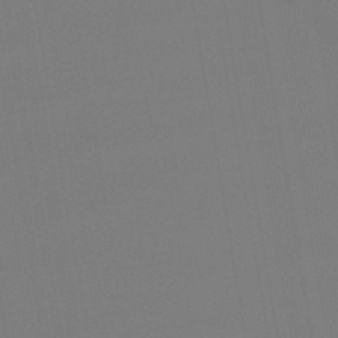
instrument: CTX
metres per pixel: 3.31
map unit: lHb
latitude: -46.7463
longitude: 70.8408
